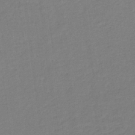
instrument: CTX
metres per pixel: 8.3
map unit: lHb
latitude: -32.4440
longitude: 64.1228
